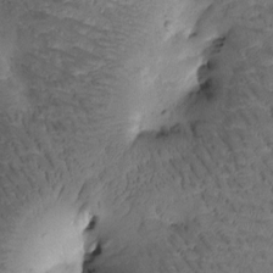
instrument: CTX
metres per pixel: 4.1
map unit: Htu
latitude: -1.4455
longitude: 170.9731
